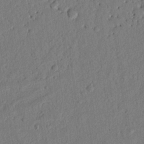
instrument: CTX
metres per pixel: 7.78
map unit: Nhu
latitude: 19.7260
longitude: -78.1578
